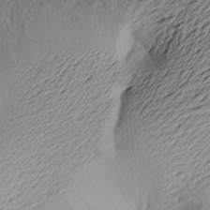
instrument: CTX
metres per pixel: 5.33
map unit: Aa
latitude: 23.9150
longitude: -150.0444
